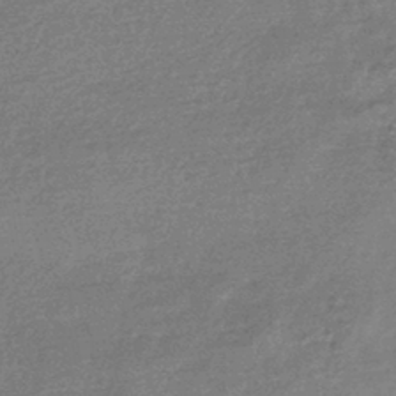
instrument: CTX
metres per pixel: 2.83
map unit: HNhu
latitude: -42.4440
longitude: 93.2187
